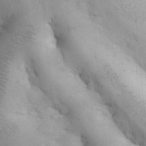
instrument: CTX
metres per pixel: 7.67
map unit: eHh
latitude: 32.0255
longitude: -66.7435
